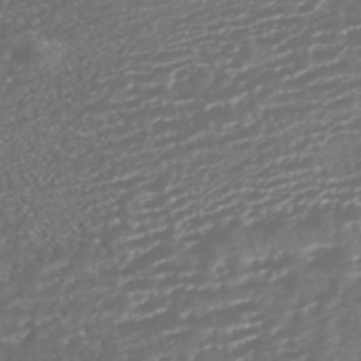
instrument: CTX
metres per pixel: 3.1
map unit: HNhu
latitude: -45.5588
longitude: 100.7841
